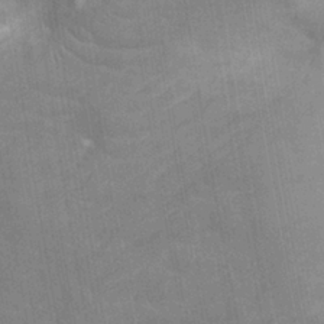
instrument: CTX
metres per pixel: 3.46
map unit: Nhu
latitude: -11.5588
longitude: -22.5168
